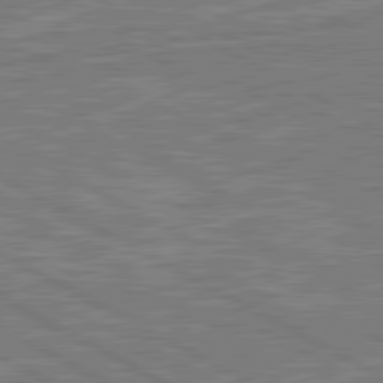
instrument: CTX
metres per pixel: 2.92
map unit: lApd
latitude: 80.8380
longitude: -171.3482
